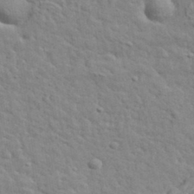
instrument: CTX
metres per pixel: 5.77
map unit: lHvf
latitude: 35.6694
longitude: -85.6883
